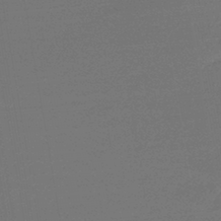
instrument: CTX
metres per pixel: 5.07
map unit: lHb
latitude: -43.9178
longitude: 60.5763
